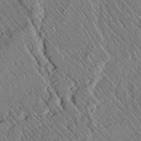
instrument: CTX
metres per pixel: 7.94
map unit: lAvf
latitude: 6.8002
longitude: 159.0486
